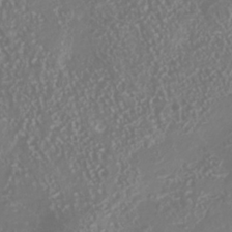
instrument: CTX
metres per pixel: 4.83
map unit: Nhu
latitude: -41.5210
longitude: -84.1767
